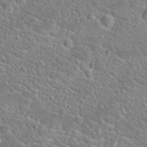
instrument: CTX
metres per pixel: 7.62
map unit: Hto
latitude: 24.5923
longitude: -49.4237
